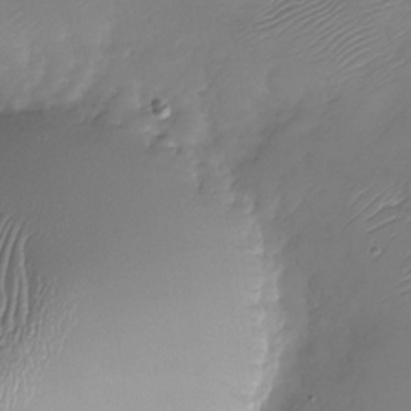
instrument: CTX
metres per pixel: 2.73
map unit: Nhu
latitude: -28.2362
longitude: -60.2900
